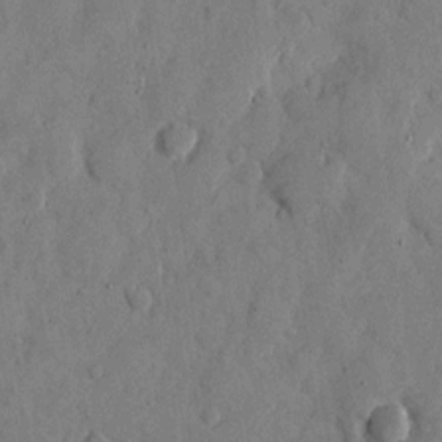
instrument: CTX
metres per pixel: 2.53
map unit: eHh
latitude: 9.7450
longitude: -67.3859
